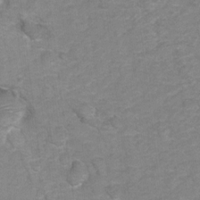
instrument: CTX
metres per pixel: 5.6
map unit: Hto
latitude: 5.5938
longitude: -31.5183
